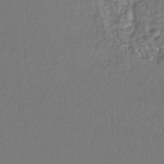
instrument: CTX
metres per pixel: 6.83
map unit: lHb
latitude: -43.7666
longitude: 76.1606
